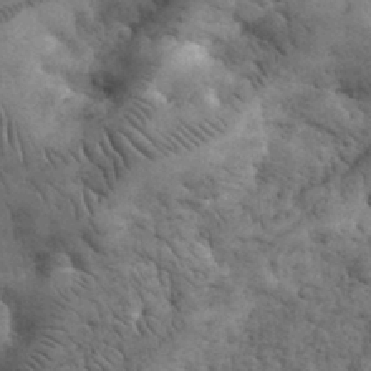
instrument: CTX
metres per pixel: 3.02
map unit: eHh
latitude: 33.2537
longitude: -67.8016
